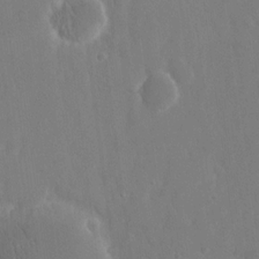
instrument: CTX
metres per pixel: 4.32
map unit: eHh
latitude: 14.6113
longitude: -71.8961
